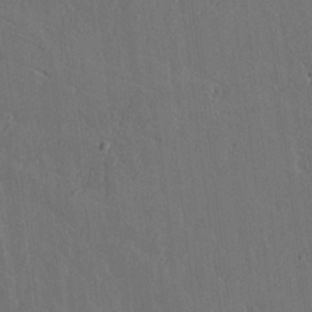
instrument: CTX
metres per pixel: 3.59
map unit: lAvf
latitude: 15.8017
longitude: -126.4034
